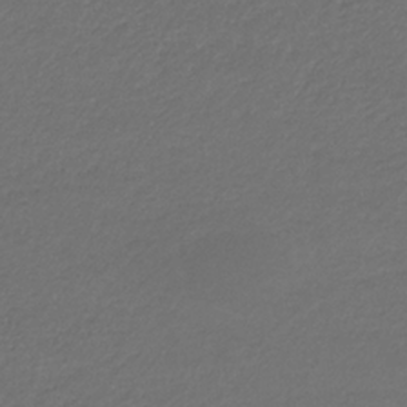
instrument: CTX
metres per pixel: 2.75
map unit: eHb
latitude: -32.5574
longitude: 69.9178
